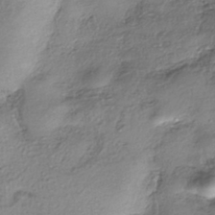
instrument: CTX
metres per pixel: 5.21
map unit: eHh
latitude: -42.0661
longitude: 122.8219
